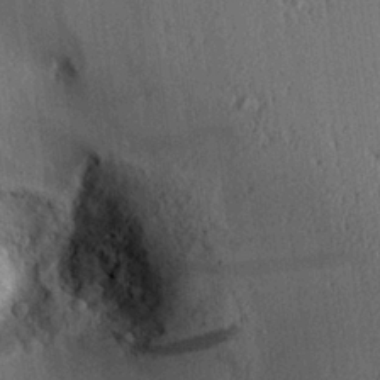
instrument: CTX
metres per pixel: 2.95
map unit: Aa
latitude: 26.2901
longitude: -135.0269
